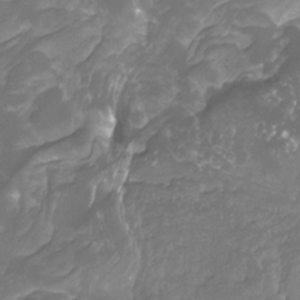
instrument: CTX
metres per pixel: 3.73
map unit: Htu
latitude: -13.2376
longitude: -69.8772
